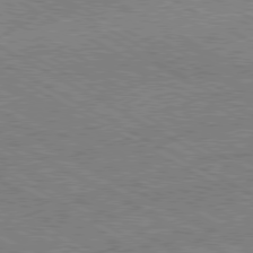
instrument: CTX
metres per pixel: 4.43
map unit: Hpe
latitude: -81.0676
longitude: 20.0094
